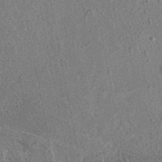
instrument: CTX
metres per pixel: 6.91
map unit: eAb
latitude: 36.3656
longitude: 112.7463
